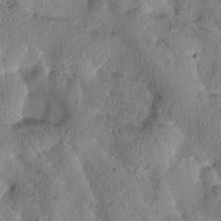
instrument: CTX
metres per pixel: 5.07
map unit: Htu
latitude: -0.3118
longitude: 175.7666
